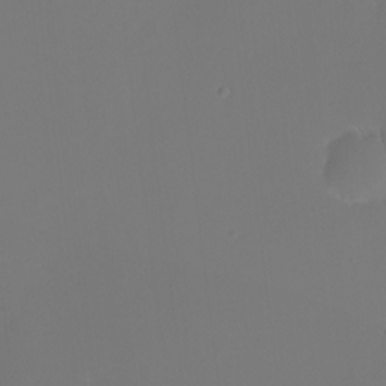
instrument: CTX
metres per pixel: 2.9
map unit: HNhu
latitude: 5.9150
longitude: 14.1417
